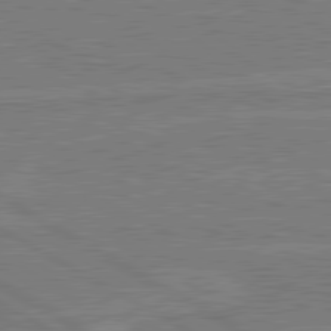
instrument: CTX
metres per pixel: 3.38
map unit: lApd
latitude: 80.8191
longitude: 169.2187
